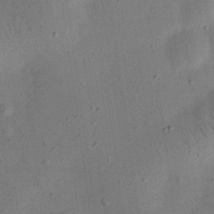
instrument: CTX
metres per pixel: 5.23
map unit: eHh
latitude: 24.8946
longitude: -69.3671
